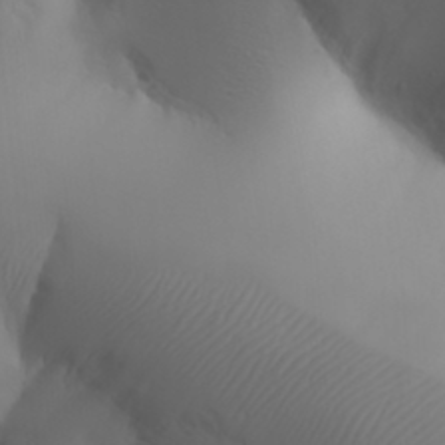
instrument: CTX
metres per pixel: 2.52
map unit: Aa
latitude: 32.3089
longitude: -141.7638
